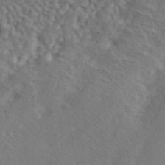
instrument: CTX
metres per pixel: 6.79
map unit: ANa
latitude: 41.3671
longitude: 51.0297
